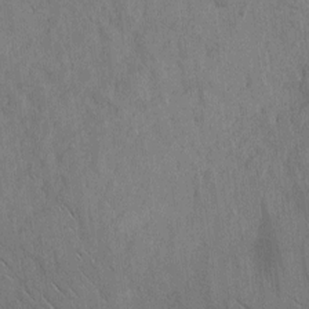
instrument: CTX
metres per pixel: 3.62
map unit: Nhu
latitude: -4.6329
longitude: -149.6505
